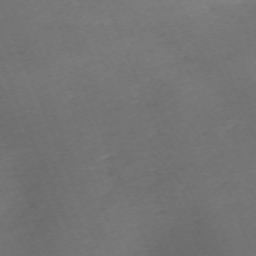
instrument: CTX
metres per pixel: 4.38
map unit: Nhu
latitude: -68.1227
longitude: 38.1228
